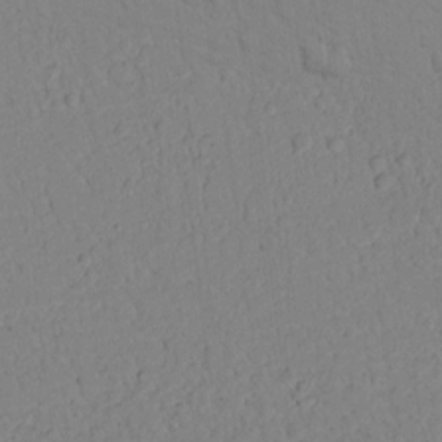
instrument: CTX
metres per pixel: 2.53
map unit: lAvf
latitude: 8.9514
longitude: 169.1620
